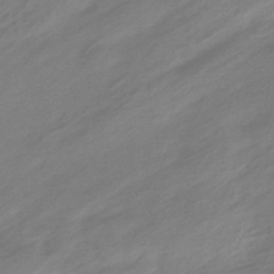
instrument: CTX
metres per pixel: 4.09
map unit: HNhu
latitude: -41.7666
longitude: 91.8990
